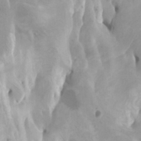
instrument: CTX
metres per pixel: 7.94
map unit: Htu
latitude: -6.0283
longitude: -76.6490
